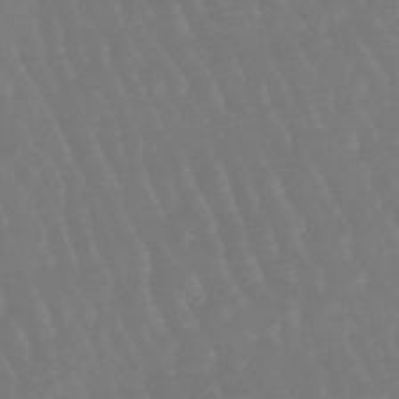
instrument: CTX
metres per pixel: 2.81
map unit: eHb
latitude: -46.3873
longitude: 79.8422
